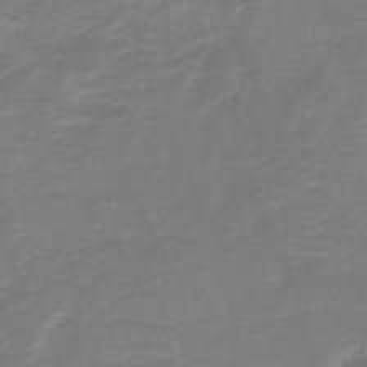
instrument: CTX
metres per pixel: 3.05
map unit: HNb
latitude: -46.3495
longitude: 52.7463
